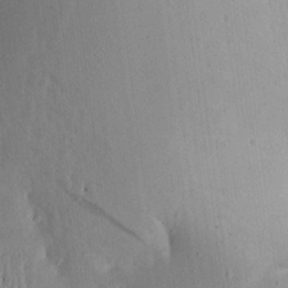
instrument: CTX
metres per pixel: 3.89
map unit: Aa
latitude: 15.8773
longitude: -147.9339
